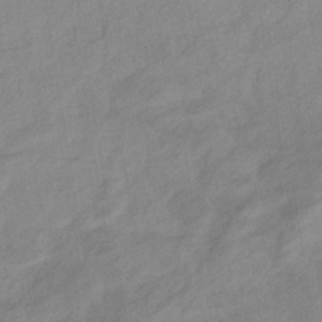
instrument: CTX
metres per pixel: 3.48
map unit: eHb
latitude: -37.5210
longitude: 78.5573
